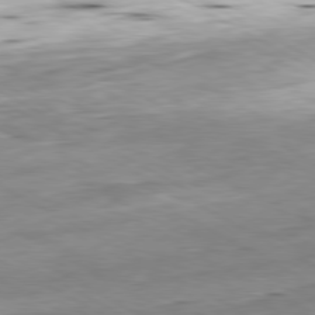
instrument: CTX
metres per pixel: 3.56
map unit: Ap
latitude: -80.6708
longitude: -81.2159
